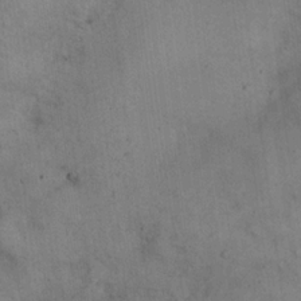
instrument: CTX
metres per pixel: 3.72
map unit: eHh
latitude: 21.8206
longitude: -60.4979
